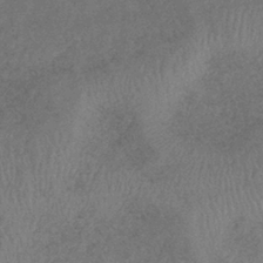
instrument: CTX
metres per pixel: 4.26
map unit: eHb
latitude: -38.8975
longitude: 77.1242
